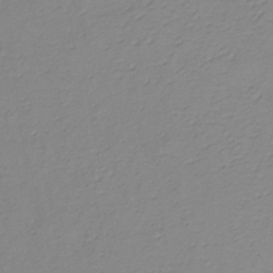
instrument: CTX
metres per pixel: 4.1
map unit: lHb
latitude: -35.4643
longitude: 71.6722
